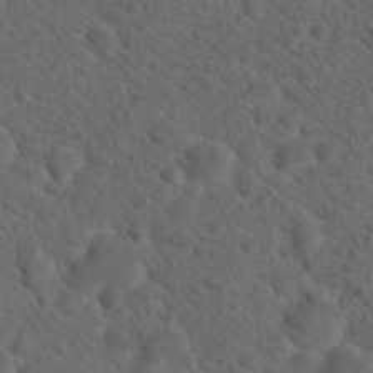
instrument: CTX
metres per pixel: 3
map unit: Hto
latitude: 19.7260
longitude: -39.6694
